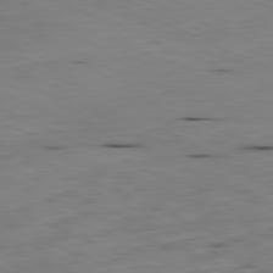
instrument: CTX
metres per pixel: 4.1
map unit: Ap
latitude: -81.8423
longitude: -68.9514
